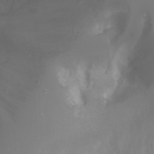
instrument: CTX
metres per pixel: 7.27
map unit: Nhu
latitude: 22.1767
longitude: -64.8002
